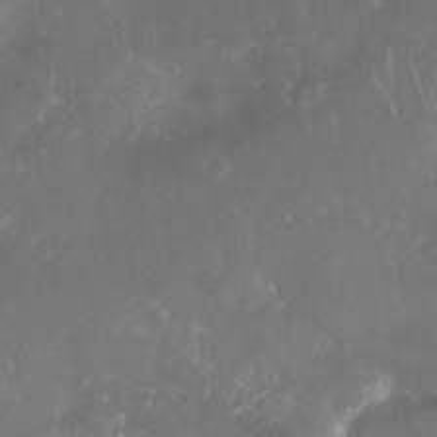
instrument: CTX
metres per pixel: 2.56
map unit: Nhu
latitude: 27.6127
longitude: -63.5749
